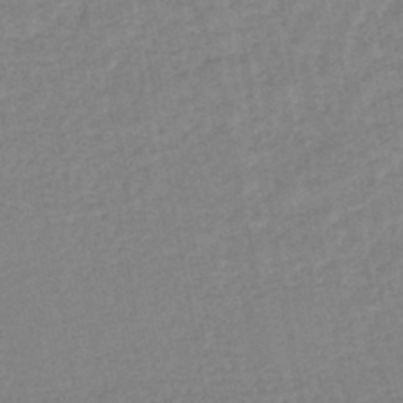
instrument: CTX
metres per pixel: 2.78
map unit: lHb
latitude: -44.4062
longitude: 80.2362
